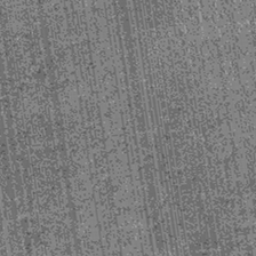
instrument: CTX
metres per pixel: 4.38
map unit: lHb
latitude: -39.5777
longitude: 67.5588
